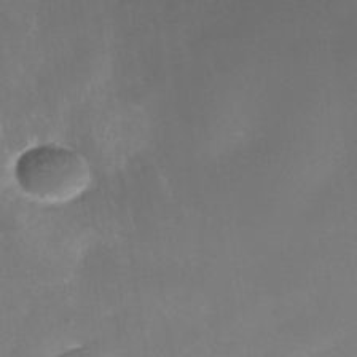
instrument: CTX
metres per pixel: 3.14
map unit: Nhe
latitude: -35.2943
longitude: -145.5371
